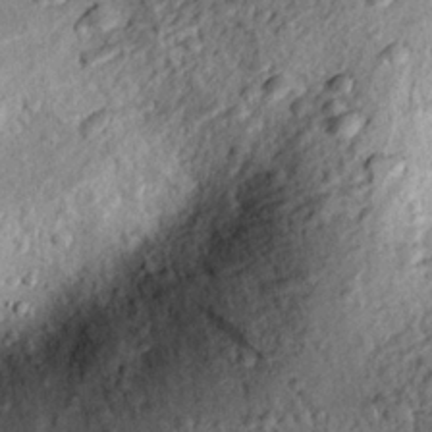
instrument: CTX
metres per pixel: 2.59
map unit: eHh
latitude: 24.5356
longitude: -78.6680
